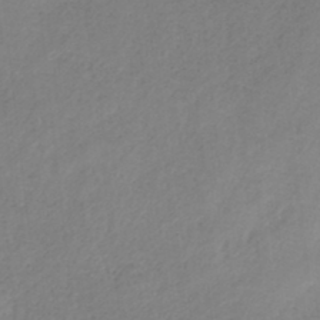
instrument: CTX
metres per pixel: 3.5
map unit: HNb
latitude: -33.6533
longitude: 56.8975
